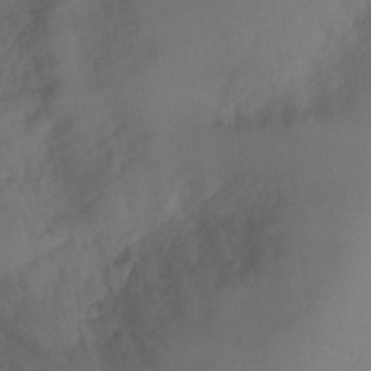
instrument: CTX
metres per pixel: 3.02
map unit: Ht
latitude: -4.2550
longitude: -19.8961
